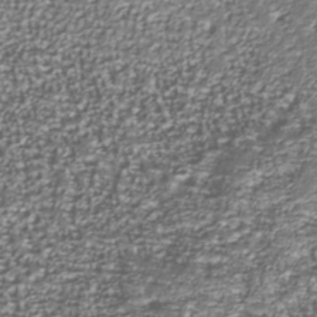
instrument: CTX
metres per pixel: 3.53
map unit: Nhu
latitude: -38.6897
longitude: -82.5923
